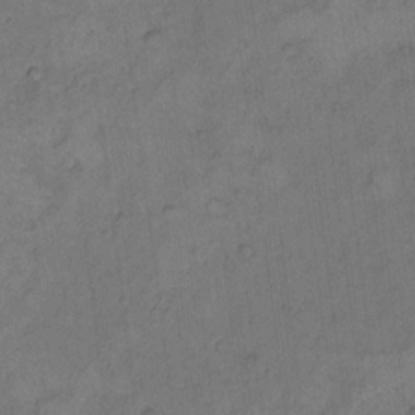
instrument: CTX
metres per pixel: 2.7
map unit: Hto
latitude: 8.3845
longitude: -59.6505
